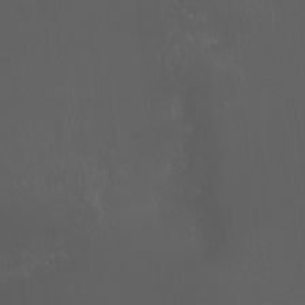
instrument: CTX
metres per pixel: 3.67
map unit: Nhu
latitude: -7.4454
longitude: -74.3467
